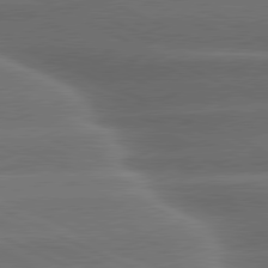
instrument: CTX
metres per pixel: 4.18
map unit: lApd
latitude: 80.4034
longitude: -137.5371
